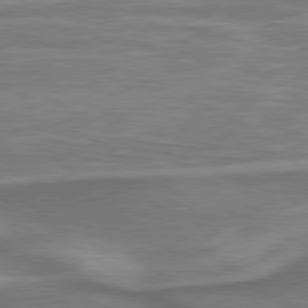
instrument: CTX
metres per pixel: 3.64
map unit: lApd
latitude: 79.7828
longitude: 171.1809
